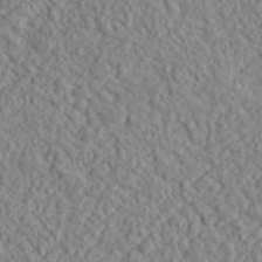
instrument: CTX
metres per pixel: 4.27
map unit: lHvf
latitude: 38.3656
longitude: -90.1389
